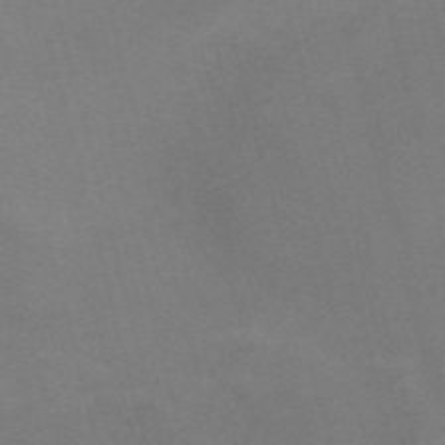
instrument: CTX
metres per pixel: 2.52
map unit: Nve
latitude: -58.0472
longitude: 56.8975
